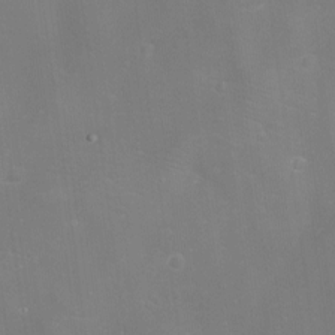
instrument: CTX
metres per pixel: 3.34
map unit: eHh
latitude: -11.1431
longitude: -62.2334
